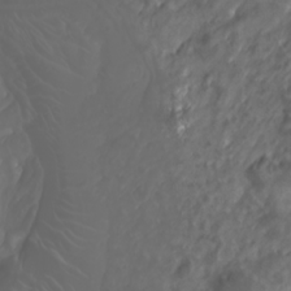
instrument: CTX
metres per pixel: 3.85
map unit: Nhu
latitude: -7.9367
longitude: -93.8583
